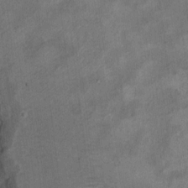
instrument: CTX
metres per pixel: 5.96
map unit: Hto
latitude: 8.4223
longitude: -36.4034
